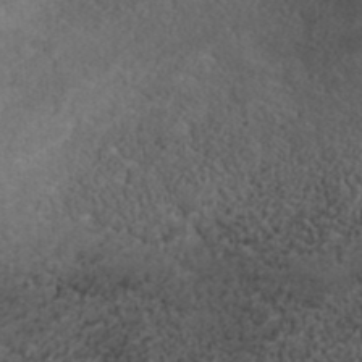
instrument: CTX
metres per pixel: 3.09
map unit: ANa
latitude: 35.8394
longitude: 13.3510
